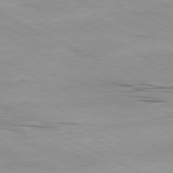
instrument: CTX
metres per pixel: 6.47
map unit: Ap
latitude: -81.2943
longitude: -92.3467
